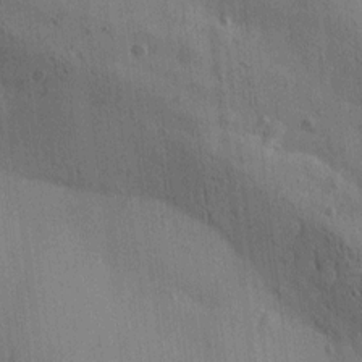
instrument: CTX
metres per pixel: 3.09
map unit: Htu
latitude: 0.3467
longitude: -175.8017
